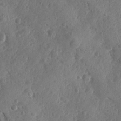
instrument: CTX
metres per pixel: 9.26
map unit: Ave
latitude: -10.0283
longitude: -118.8002
